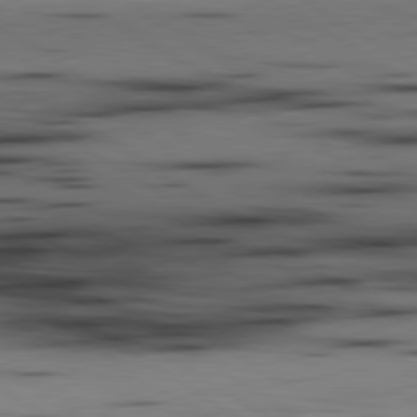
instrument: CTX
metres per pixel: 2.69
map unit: lApd
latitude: 80.0444
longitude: 161.0864
